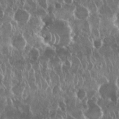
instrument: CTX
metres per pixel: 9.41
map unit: Nhu
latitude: 28.8569
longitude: -62.8002
